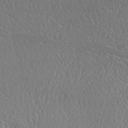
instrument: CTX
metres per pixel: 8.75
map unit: Nhu
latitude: 25.2348
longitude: -60.2711
